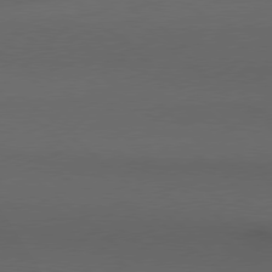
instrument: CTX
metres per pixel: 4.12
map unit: Hpe
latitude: 78.5168
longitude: -161.2915
